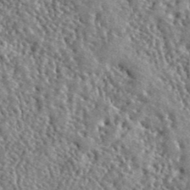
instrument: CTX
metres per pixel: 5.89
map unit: lHvf
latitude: 42.3089
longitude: -89.6127
